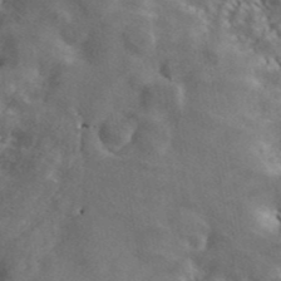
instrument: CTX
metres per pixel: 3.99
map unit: ANa
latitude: 43.3860
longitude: 47.7855
